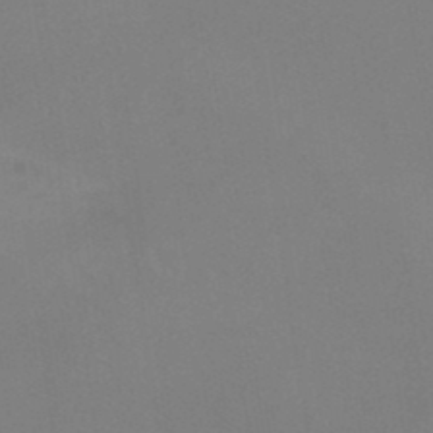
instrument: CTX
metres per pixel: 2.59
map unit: lHb
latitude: -48.3684
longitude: 67.2376
